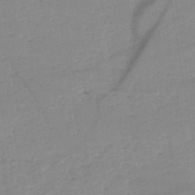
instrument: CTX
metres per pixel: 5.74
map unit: HNb
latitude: -49.9178
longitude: -40.1955
